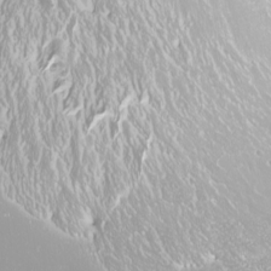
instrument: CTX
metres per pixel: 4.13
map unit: Nhu
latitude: -10.3684
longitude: -68.3656
